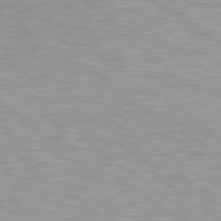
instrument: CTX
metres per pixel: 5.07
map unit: Hpe
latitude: 79.4616
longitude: -129.9906
